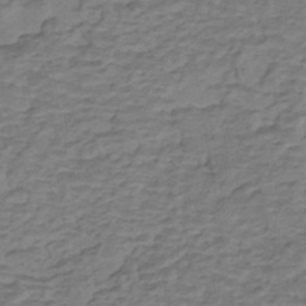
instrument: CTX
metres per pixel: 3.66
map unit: eHh
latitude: -42.7841
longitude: 116.6896
